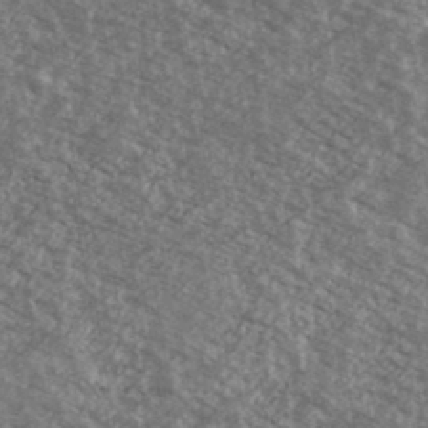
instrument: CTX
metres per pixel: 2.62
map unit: Ave
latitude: 39.0647
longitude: -110.5357
